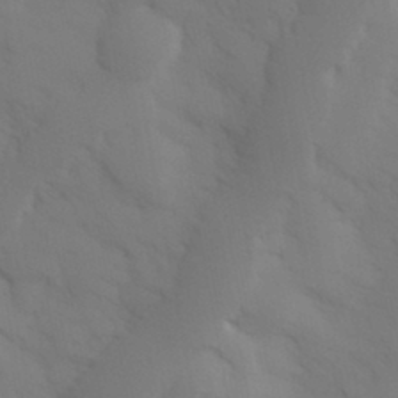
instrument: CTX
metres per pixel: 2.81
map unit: Hve
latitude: 33.0081
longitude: 150.4818
